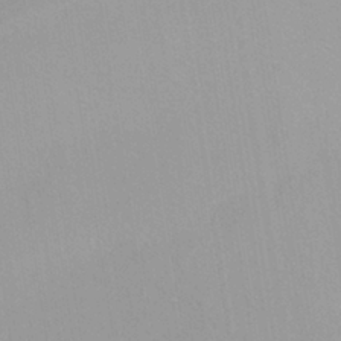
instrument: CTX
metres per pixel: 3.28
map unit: ANa
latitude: -38.9920
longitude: 95.8233
